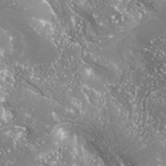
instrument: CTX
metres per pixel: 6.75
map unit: Nhe
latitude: -36.2739
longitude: -91.1970
